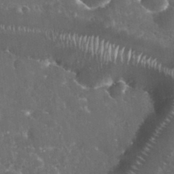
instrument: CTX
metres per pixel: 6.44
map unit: eHh
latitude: 33.5938
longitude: -62.6302
